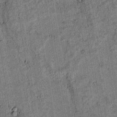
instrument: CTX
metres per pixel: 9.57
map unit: lAvf
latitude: 4.1200
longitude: 169.0675
